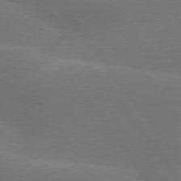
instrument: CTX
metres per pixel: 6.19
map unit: lApd
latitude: 77.4993
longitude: -52.1200
